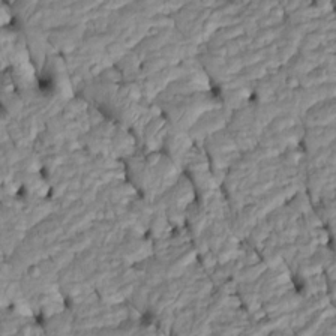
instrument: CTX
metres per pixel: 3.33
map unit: Htu
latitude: -6.2172
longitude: 154.2739
